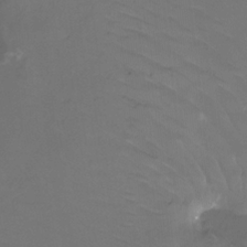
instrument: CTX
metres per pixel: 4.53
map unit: Htu
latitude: -12.5196
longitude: -45.8394
